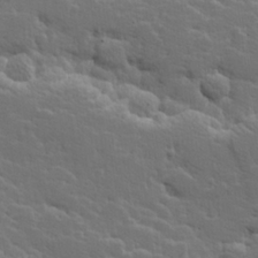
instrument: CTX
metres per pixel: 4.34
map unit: Hve
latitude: 25.8016
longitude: 144.5763
